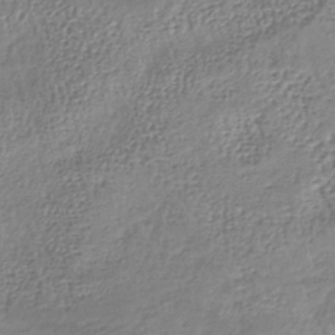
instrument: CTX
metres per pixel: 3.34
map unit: lHb
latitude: -38.0850
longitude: 68.0472
